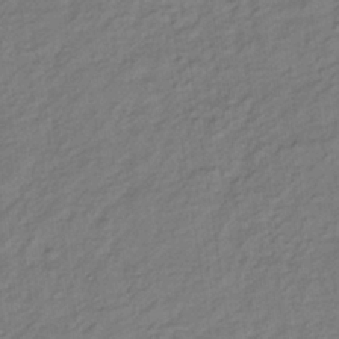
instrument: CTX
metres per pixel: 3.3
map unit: lHb
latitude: -35.4454
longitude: 70.0283
